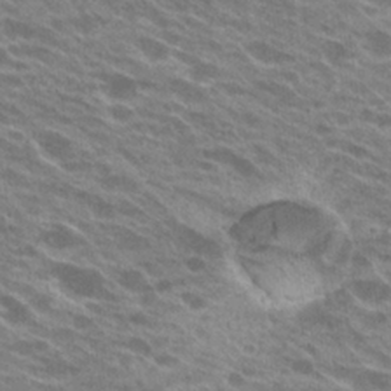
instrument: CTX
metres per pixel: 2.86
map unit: Hto
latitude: 25.1970
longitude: -41.7260
